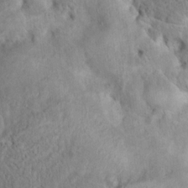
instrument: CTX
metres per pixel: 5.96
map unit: Nhu
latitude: 11.4427
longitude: -27.0270
